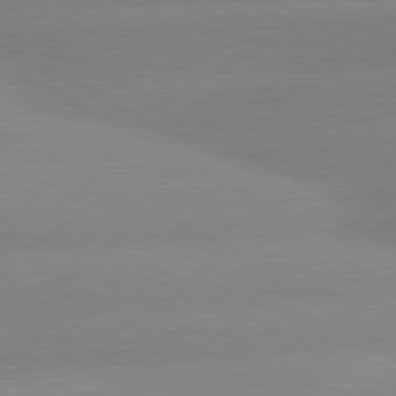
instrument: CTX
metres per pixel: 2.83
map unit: lApd
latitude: 80.5924
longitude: -154.2333
